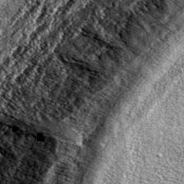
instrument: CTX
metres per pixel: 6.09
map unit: eAb
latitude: 37.6505
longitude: 105.8044
